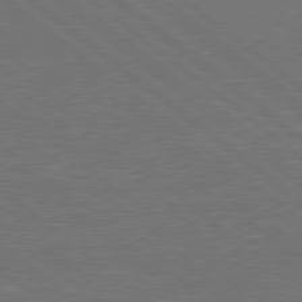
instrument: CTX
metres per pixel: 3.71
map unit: Hpe
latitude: 78.9514
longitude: -123.7261
